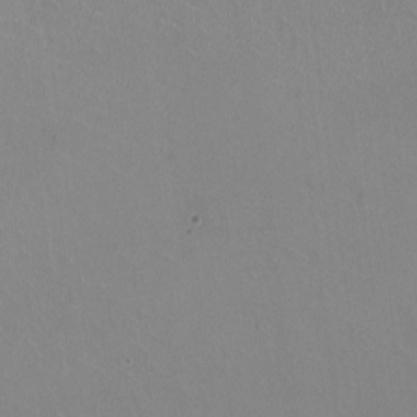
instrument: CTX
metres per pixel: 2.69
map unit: HNhu
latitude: -1.1054
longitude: -2.3467
